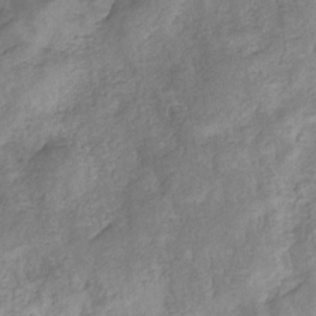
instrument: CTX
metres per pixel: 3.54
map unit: eHb
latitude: -33.6155
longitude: 75.4266
